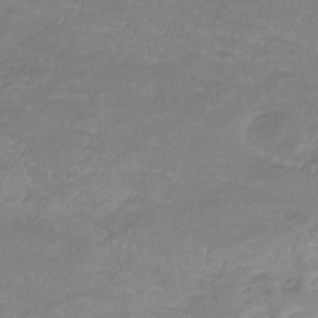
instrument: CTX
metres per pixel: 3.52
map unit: eHb
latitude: -32.5385
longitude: 68.2172
